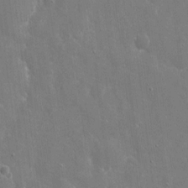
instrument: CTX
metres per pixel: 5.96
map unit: eHh
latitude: 8.6113
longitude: -70.3467
